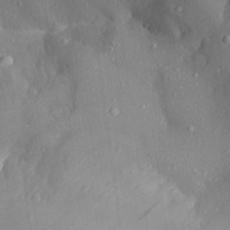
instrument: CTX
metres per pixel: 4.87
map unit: Aa
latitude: 28.1011
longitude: -133.4426
